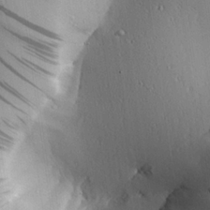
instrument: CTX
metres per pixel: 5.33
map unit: Ave
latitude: 23.9339
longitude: -135.7638
